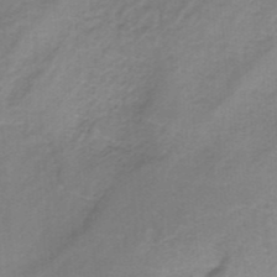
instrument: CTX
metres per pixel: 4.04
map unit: HNb
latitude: -33.9556
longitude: 60.3306
